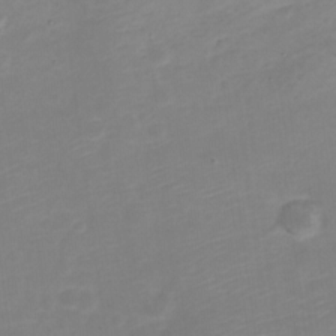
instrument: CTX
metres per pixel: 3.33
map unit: Nve
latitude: -21.3698
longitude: 106.8786
